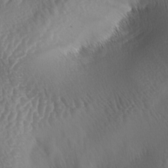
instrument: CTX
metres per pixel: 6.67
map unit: lAa
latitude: -4.9541
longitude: -128.5923
